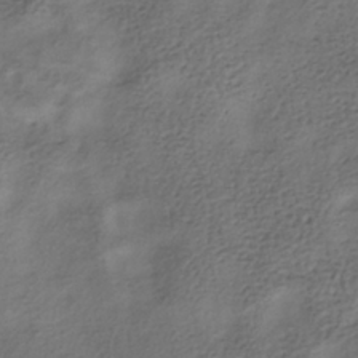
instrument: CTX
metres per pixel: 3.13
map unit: HNhu
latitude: -39.7856
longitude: 102.5763
